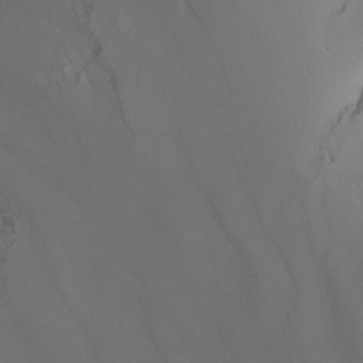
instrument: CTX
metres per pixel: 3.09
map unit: Nhu
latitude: -13.1242
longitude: -59.6883
